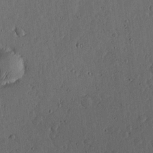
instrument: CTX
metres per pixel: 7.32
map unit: lHvf
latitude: 19.9339
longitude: -115.4993
